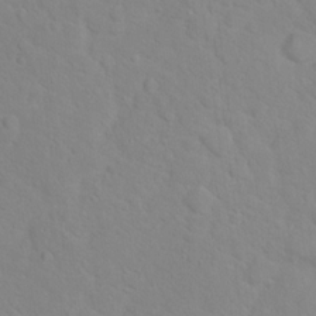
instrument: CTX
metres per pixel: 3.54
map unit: Hto
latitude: 17.5749
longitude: -36.2145
